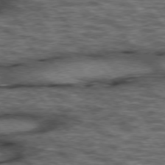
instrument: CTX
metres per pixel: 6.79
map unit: lApd
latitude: 75.8772
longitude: -48.4601
